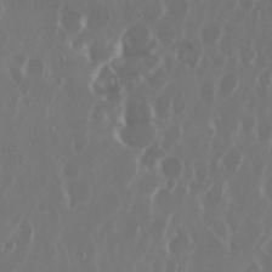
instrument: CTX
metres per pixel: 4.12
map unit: Nhu
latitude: 29.9528
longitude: -60.3845
